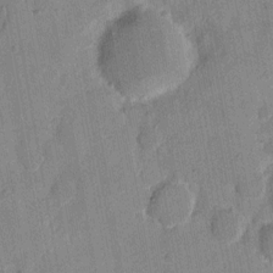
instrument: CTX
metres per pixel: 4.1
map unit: eHh
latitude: 7.6505
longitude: -66.1955
